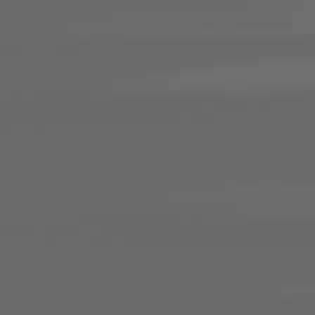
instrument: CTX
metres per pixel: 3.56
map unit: lApd
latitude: 82.2333
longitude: -170.3845
